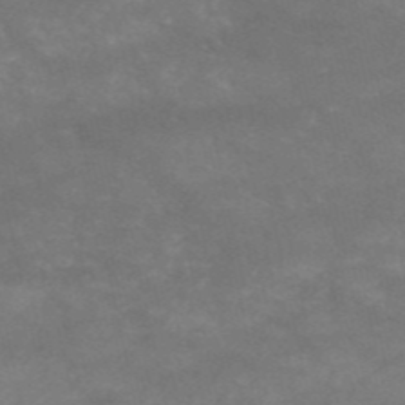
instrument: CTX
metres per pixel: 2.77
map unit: HNb
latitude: -53.1053
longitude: -41.3859
